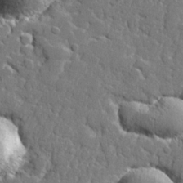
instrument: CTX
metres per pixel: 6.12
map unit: lHvf
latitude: 23.2159
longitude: 143.0864
